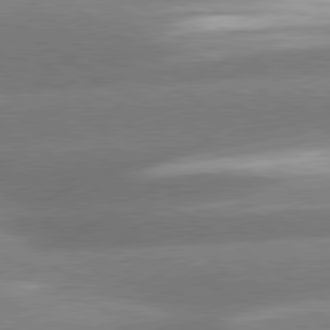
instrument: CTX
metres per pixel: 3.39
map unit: lApd
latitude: 80.1956
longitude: -154.6868
